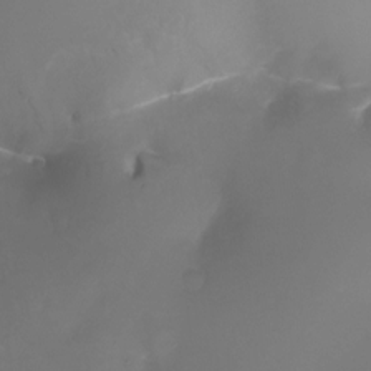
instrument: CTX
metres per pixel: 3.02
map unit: Nhu
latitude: -17.5211
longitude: -47.0270
